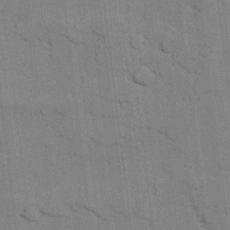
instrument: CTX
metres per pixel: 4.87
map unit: lAvf
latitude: 24.7435
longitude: -111.6694
